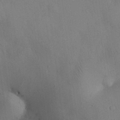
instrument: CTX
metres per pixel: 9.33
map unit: Nhu
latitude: 28.0633
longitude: -71.0458
